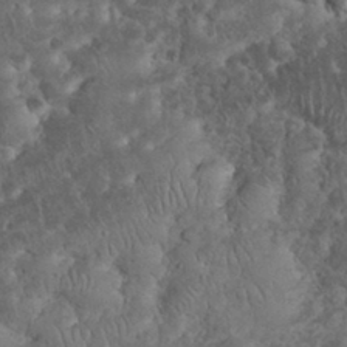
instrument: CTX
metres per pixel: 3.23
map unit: eHh
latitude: 33.5560
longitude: -64.8569
